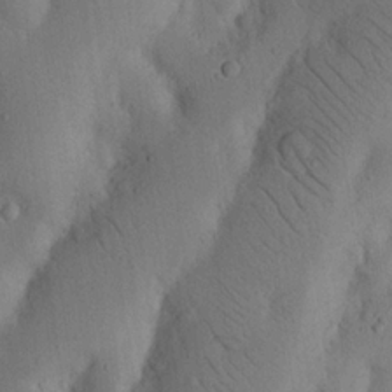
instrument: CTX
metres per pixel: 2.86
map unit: Nhu
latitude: 20.0822
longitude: -75.5938
